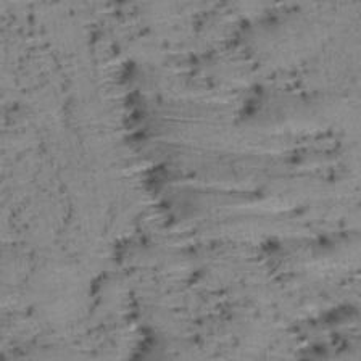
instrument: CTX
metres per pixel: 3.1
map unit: Aa
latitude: 8.8380
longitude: -140.1388
